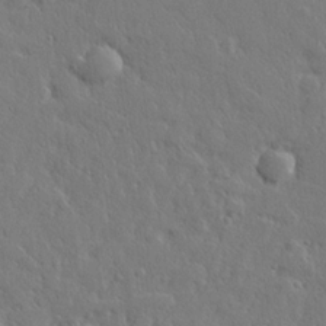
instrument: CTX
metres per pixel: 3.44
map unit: lHvf
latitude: 22.9514
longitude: 144.0850
